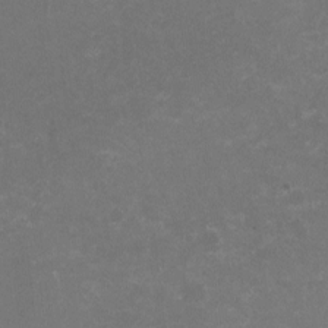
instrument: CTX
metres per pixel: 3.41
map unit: HNhu
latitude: -2.2739
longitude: -0.3656
